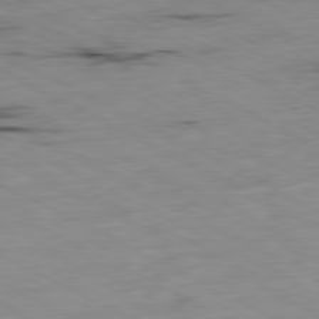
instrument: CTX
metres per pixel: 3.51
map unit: Ap
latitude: -80.6897
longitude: -92.1766
